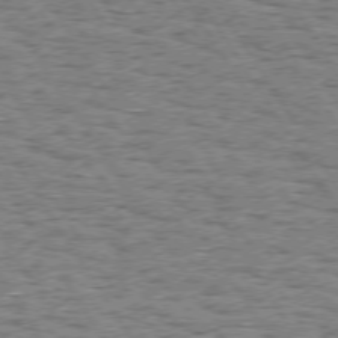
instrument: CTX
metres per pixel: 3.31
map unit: Hpe
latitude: 73.9339
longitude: -133.6505
